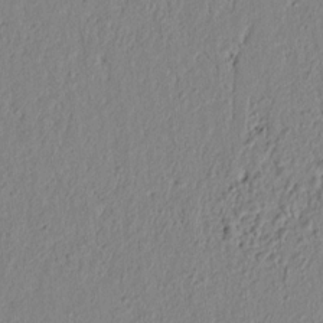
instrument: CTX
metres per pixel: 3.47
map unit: lAvf
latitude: 6.7813
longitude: 165.2943
